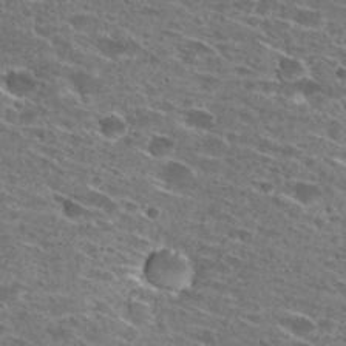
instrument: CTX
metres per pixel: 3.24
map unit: Hto
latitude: 27.9150
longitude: -46.2712
